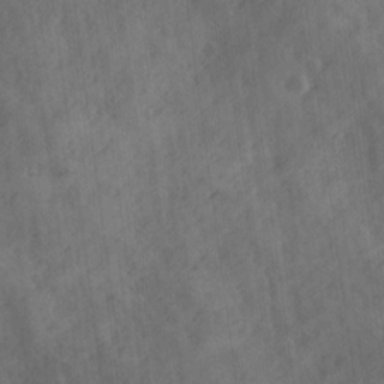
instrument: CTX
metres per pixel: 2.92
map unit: Ave
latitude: 18.5734
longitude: -131.7828
